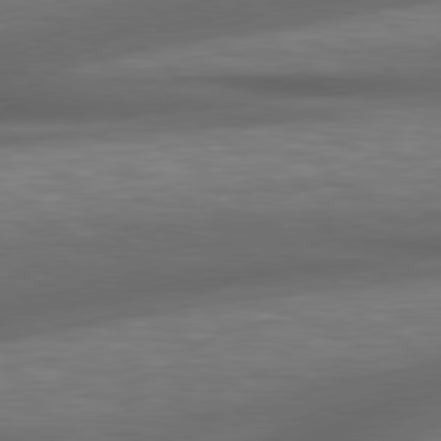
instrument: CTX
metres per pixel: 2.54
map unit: lApd
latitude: 79.1214
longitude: -116.7813
